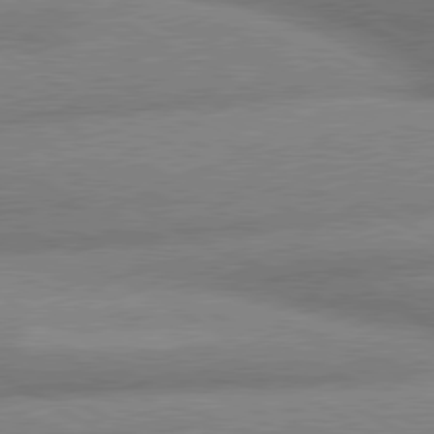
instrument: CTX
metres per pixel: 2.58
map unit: lApd
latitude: 80.1200
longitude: -163.8962
